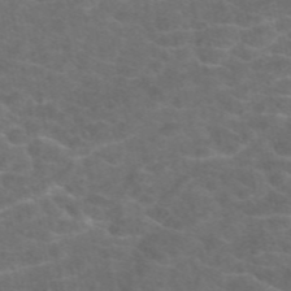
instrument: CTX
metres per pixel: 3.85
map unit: eAb
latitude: 47.6316
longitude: 105.8233
